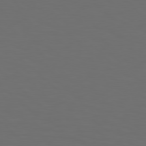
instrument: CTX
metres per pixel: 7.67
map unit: Hpe
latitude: 78.5168
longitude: -175.7450
